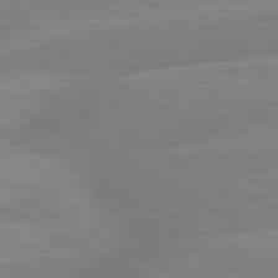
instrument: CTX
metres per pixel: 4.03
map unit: lApd
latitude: 81.0836
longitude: -168.6869
